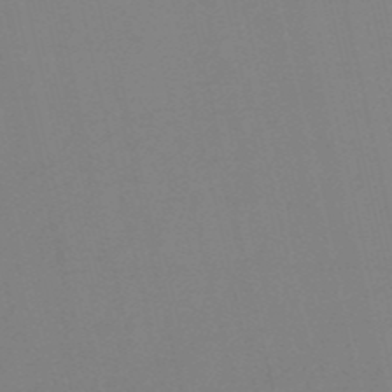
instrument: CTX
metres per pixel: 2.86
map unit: HNb
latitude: -53.4454
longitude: -50.1011
